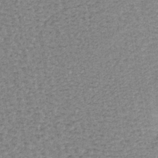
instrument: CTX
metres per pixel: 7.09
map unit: lHb
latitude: -40.2928
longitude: 63.0297
